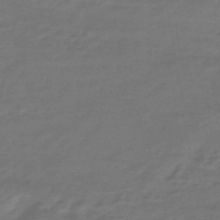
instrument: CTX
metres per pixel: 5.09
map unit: HNhu
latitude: -46.8030
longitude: 89.9556
